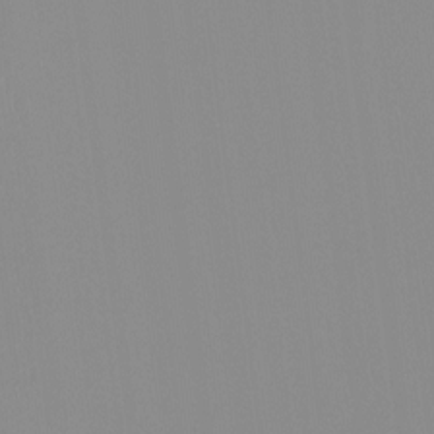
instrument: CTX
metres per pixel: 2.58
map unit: Ht
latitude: -14.8030
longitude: -52.1011
